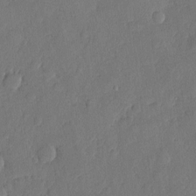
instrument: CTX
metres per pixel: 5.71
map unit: eHh
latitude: 5.5938
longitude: -74.7246
